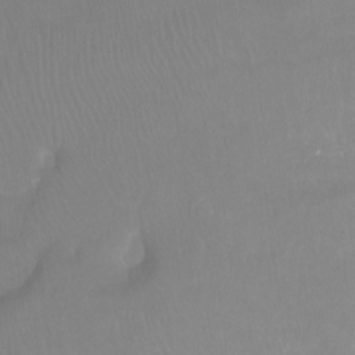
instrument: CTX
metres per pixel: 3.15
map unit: Htu
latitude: -12.8975
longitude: -46.2901
